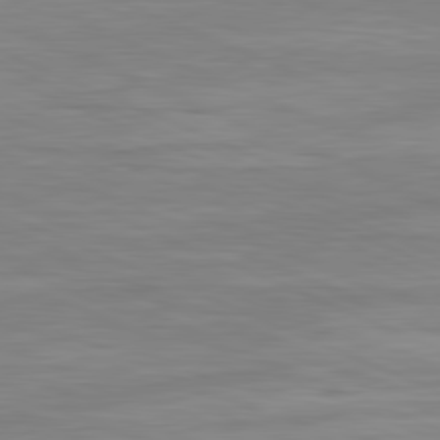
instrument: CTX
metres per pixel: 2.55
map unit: Ap
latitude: -82.2550
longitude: -76.0444
